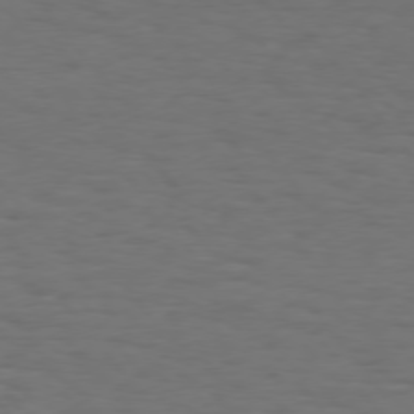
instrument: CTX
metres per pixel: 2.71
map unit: Hpe
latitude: 75.2348
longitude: -131.5938
